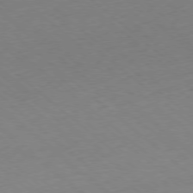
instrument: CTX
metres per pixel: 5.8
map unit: Hpe
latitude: -78.2172
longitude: 14.6330
